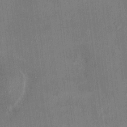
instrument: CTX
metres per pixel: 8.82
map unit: HNhu
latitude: 4.1389
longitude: 7.5021
